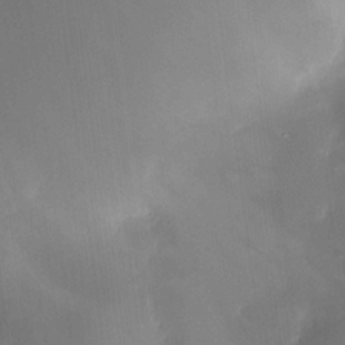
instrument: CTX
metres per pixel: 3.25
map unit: HNhu
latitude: 8.1389
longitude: 9.9178
